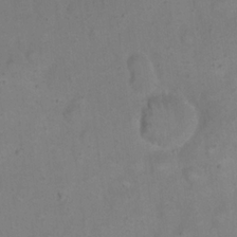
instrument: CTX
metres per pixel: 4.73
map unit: eHh
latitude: 20.7813
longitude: -61.8016
